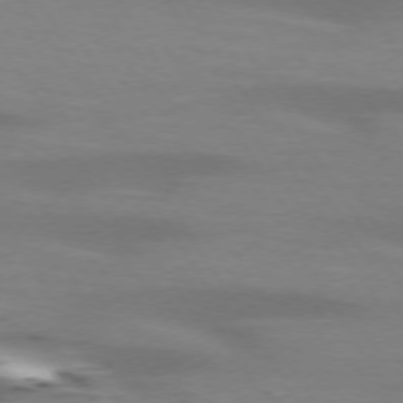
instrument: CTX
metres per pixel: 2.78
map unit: lApd
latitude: 73.3293
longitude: -53.6883
